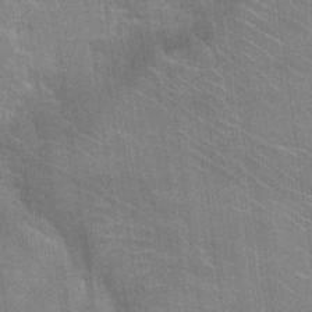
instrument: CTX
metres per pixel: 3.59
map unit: Hto
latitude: 26.0822
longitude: -43.1781
